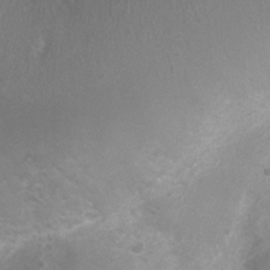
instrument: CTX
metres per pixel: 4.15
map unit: Nhu
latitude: 3.3670
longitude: -25.0269
